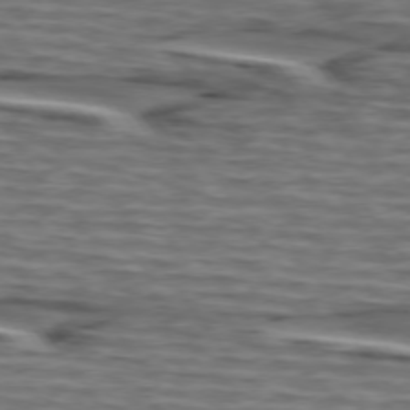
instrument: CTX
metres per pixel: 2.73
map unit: lApd
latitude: 75.2348
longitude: -71.5938
